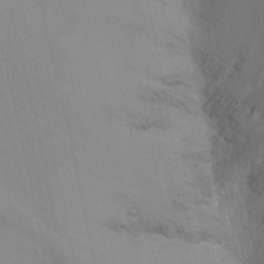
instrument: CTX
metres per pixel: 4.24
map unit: Nhu
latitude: -14.2929
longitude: -63.0459
